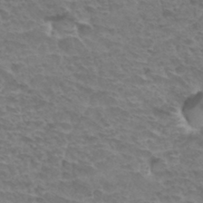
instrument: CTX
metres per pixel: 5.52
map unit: Hto
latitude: 33.6127
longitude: -44.4412
